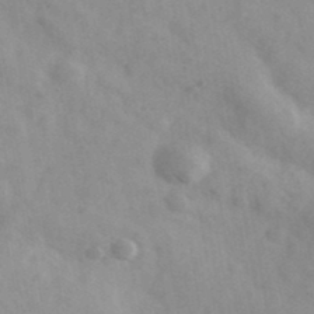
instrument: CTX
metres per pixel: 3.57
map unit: Ave
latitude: 38.9703
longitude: -107.4237
